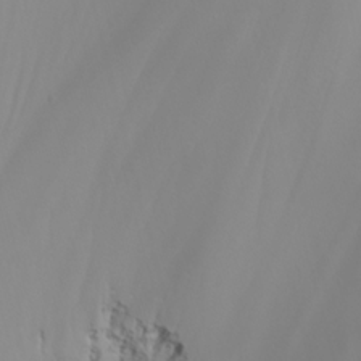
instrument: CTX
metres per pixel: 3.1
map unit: Nhu
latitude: -4.6140
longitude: -90.5924
